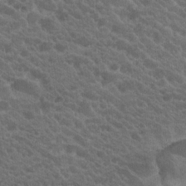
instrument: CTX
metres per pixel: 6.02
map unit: Hto
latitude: 19.7071
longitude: -35.1781
